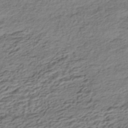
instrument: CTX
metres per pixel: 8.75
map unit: HNhu
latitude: -43.2187
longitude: 105.5777
